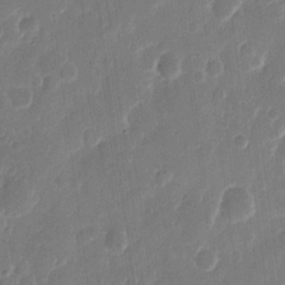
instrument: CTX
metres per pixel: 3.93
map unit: eHh
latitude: 10.4979
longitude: -70.7624
